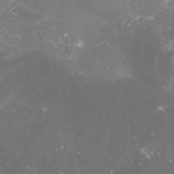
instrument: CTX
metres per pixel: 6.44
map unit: lHvf
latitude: -16.0283
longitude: -100.5735
